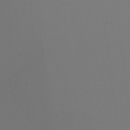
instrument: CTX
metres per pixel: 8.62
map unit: Nhu
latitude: -8.1228
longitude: -94.8380
